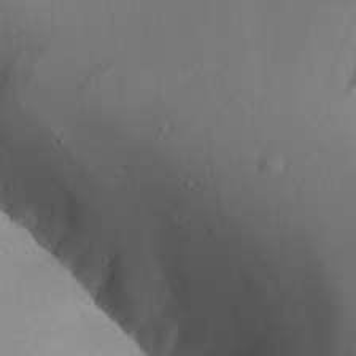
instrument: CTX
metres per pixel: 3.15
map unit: Aa
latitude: 26.0633
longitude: -128.1767
